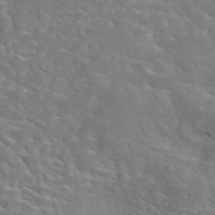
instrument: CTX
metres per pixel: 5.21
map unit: eAb
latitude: 44.9136
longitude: 125.8800
